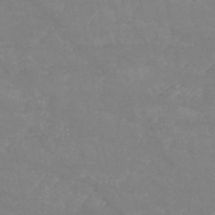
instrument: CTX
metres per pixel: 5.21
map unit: HNb
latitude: -54.1228
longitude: -34.5545
